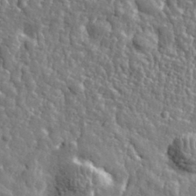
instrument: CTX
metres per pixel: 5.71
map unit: eHh
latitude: 35.4615
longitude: -80.4601
